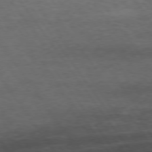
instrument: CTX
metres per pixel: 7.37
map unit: Hpe
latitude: 74.0822
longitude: -143.1970
